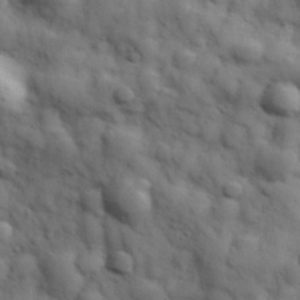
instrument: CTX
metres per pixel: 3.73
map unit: Hve
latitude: 31.5938
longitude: 150.8030
